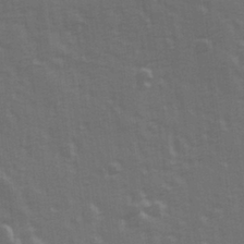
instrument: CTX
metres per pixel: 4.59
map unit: Hve
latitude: 26.6680
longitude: 146.6707
